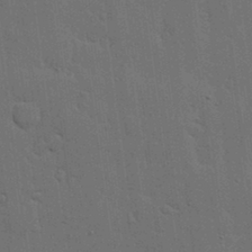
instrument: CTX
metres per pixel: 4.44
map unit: lHvf
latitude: 19.3103
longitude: -113.7638
